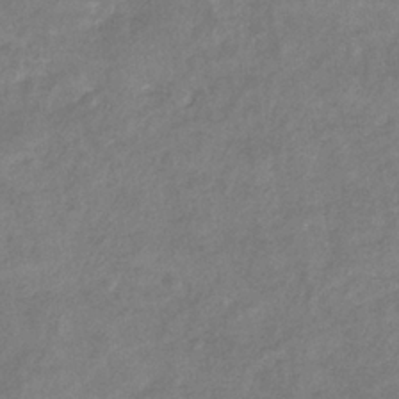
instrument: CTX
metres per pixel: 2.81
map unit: eHb
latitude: -33.6344
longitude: 73.4643
